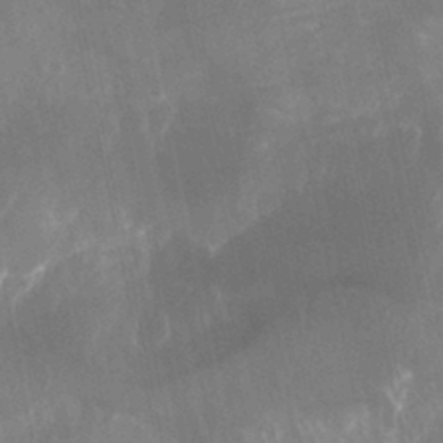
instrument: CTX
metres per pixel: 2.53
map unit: Aa
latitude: -13.1053
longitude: -66.7813
